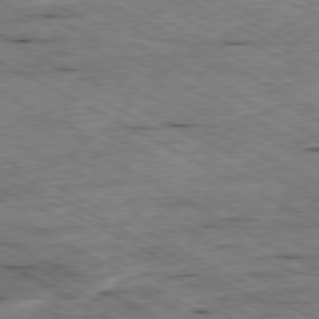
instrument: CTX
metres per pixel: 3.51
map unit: Ap
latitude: -80.5574
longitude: -85.1781
